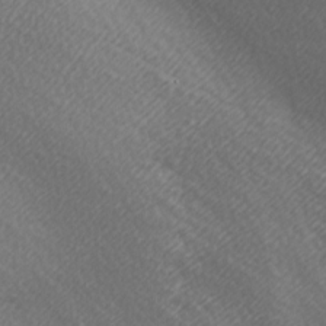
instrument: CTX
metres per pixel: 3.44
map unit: lAa
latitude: -5.9745
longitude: -122.1011
